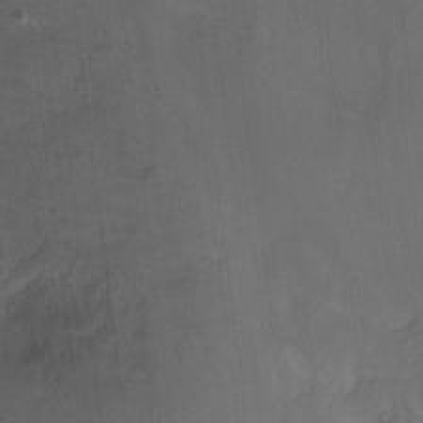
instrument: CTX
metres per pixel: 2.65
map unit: Nhu
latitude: -7.6910
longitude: -45.8961
